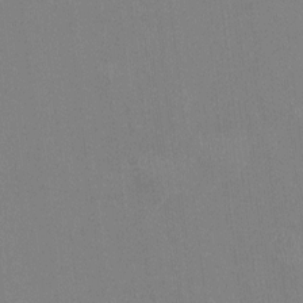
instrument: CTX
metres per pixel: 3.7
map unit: HNhu
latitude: 0.0822
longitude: -5.1214
